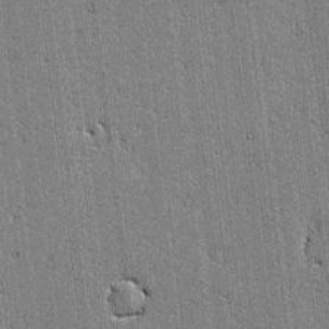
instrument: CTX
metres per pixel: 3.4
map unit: lAvf
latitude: -1.1809
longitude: -106.5357
